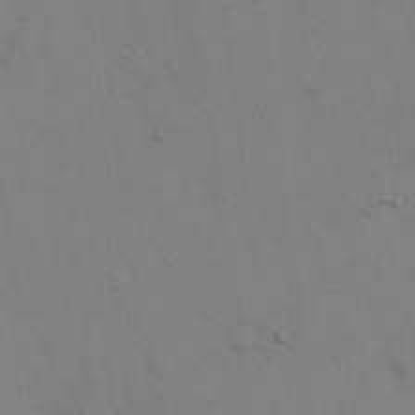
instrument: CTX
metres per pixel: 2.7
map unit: eHh
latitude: 17.5371
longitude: -62.8758
